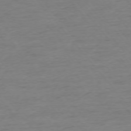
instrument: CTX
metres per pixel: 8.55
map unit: Ap
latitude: -75.6722
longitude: -88.5735
